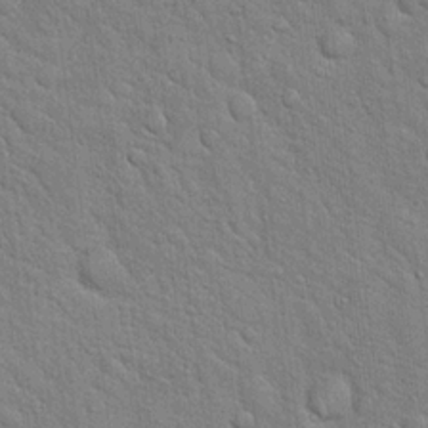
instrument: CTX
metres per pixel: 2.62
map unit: Hto
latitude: 18.3089
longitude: -52.0822
